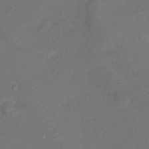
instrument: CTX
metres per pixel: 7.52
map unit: Nve
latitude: -20.9163
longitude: 105.0675
